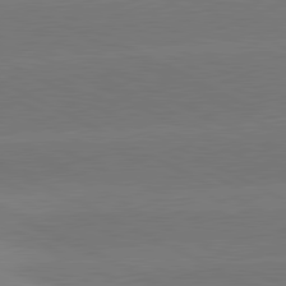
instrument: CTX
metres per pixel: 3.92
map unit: lApd
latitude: 81.1403
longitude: -153.6127
